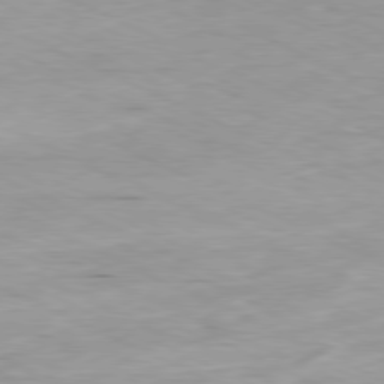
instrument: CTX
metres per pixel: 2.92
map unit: Ap
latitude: -80.1039
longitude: -66.8380
